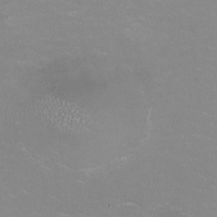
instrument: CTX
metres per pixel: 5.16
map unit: HNhu
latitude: -1.6911
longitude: -2.6679
